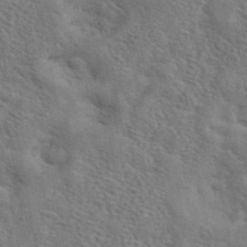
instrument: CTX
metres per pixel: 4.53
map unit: eAb
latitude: 43.6505
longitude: 112.9731
